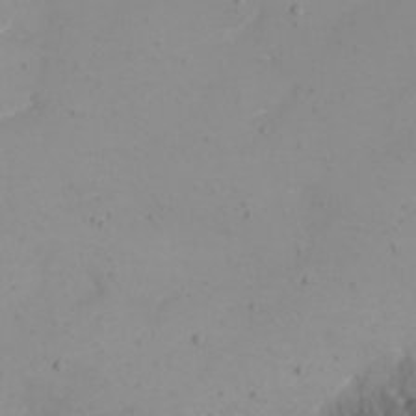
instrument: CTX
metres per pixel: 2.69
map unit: eHh
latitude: 21.7072
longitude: -64.2334
